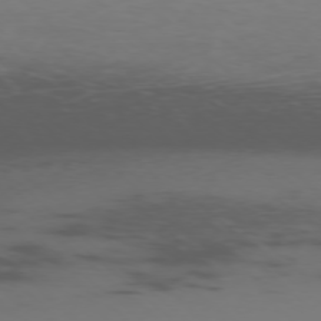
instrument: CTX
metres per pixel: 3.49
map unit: Ap
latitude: -76.5007
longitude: -67.7071
